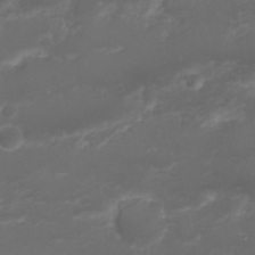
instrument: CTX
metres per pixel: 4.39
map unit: Nhu
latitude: 22.6868
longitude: -63.3482
